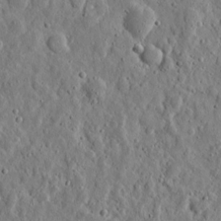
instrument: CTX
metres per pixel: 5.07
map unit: eHh
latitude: 10.6113
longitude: -73.6694
